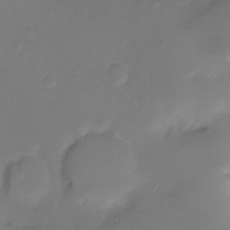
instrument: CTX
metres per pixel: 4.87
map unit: Nhu
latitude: -10.6141
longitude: -35.9906
